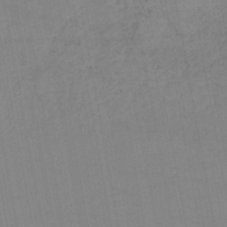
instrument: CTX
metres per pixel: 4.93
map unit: lHb
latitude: -46.1039
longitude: 73.3887
